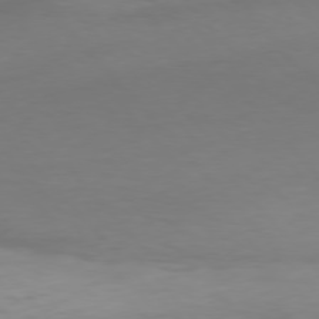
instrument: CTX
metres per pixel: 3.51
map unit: Hpe
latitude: 76.6868
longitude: -168.8758
